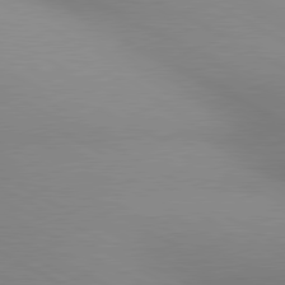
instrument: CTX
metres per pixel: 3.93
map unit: lApd
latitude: 80.6490
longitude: 135.0109
